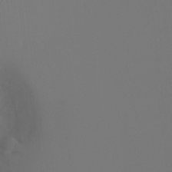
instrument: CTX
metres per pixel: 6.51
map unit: Ht
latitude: -9.6344
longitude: -45.7638
